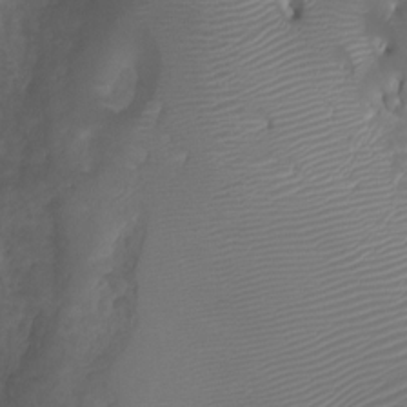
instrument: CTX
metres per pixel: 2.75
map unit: Ht
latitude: -1.2187
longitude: -18.7813
